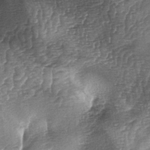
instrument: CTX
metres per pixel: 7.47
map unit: lAa
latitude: -5.0675
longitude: -128.2900
